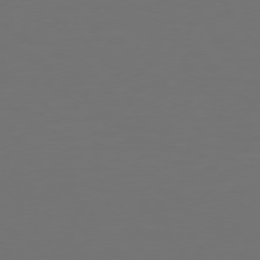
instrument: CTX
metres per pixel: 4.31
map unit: Hpe
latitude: 74.3467
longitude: -124.3467
